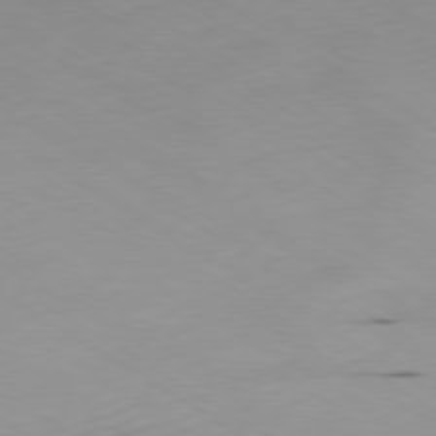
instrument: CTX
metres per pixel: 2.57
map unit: Ap
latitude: -80.3118
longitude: -62.0633
